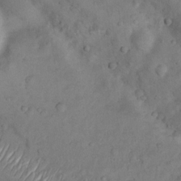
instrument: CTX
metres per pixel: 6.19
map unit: Nhu
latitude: 8.9325
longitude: -22.8569
